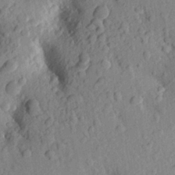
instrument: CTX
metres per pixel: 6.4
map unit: Aa
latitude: 25.2348
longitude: -150.3467
